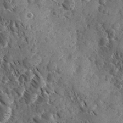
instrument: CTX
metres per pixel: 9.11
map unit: Ave
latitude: -9.8989
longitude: -118.8947
